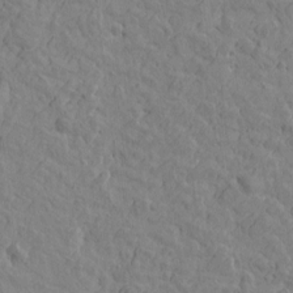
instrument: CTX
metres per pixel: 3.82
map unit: Htu
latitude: -2.4440
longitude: -175.4993
